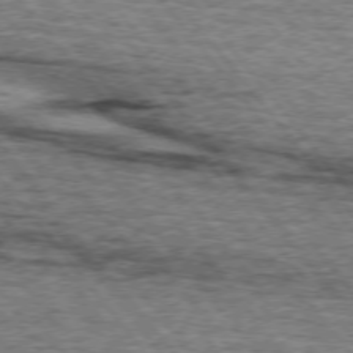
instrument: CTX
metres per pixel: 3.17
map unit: lApd
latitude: 73.7828
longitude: -77.2537
